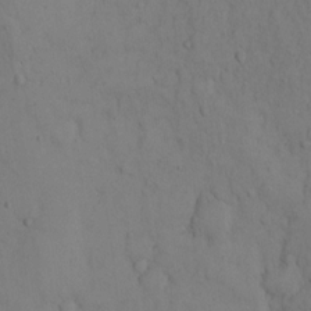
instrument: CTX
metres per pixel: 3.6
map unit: Hto
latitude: 14.2334
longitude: -61.8394
